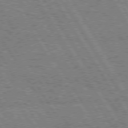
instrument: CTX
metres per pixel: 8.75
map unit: Hpe
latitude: 75.0458
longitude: -154.7435
